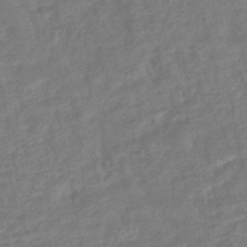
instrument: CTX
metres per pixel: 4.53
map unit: HNhu
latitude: -45.6722
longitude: 102.0850
